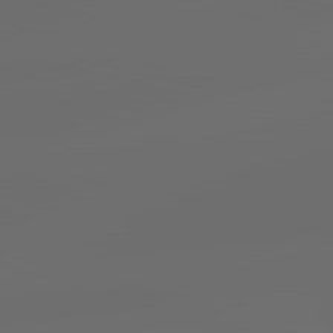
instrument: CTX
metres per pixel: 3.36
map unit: lApd
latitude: 83.8016
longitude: -129.1781
